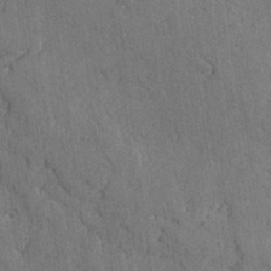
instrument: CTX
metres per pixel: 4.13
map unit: lAvf
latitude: -5.7666
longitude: -114.3278
